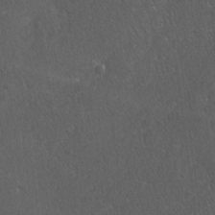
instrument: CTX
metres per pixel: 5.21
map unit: Ave
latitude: -0.0472
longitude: -113.4048
